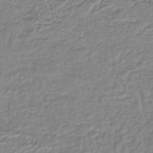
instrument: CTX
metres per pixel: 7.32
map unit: lHb
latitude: -40.2928
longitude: 61.3132
